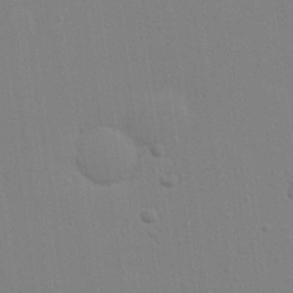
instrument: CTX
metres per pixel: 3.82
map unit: Hve
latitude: 26.4979
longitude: -92.7624
